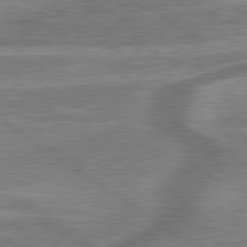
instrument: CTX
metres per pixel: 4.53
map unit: lApd
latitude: 79.7639
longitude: 173.4832
